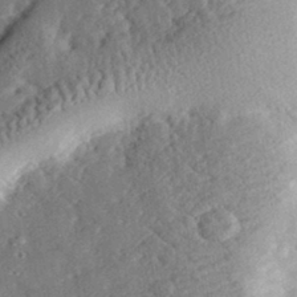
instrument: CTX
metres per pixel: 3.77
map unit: lHvf
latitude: 32.6490
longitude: -83.6504
